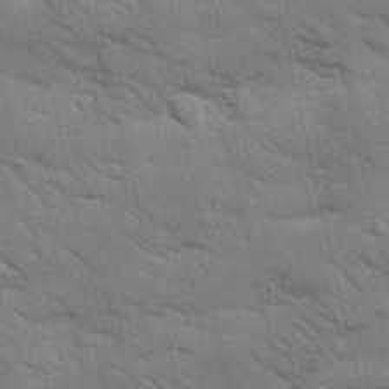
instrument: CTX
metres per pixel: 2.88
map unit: Nhu
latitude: 24.1766
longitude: -73.4427
